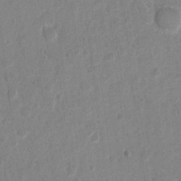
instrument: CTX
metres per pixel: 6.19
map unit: Nhu
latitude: 3.0269
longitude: -16.3278
